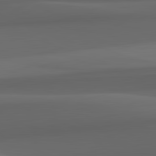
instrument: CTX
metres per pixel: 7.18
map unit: lApd
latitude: 82.3656
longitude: 143.8233
